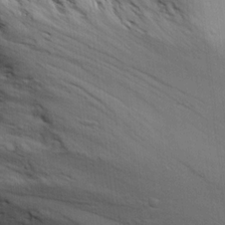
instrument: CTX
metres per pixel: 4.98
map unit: Aa
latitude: 18.3467
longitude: -141.7449
